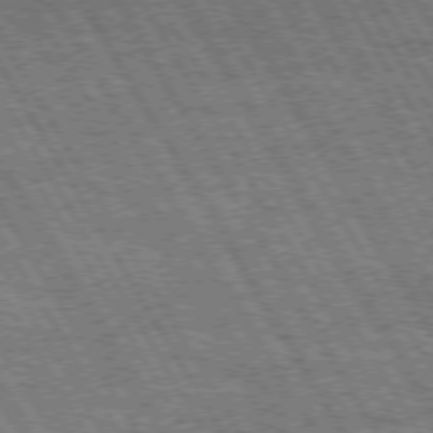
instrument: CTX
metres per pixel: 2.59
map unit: Hpe
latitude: 73.3860
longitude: -125.7260
